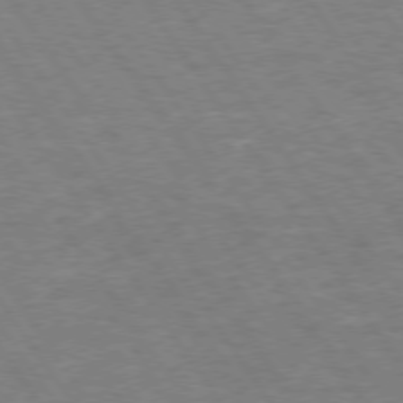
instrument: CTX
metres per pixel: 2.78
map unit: Hpe
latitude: 73.8773
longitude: -140.8569
